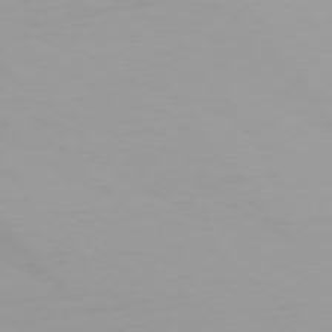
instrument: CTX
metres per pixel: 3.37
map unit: Hpe
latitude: 74.3656
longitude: -129.8016
